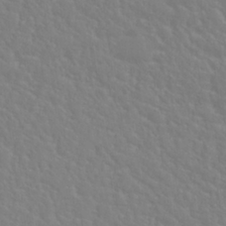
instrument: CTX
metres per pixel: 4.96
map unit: Nhu
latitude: 28.8758
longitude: -52.2145
